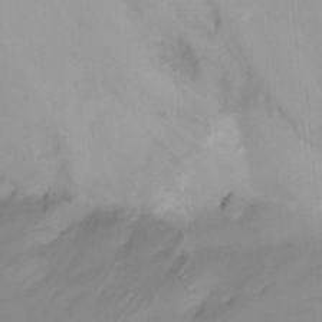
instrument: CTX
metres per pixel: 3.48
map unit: Htu
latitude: -13.5210
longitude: -46.7813
